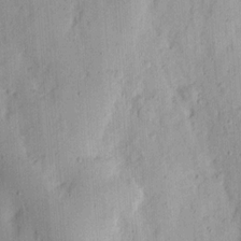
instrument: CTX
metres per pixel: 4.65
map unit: Ht
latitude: 12.1200
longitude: -74.2145
